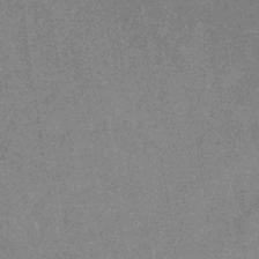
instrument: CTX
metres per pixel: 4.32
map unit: HNb
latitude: -31.3698
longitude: 60.3684
